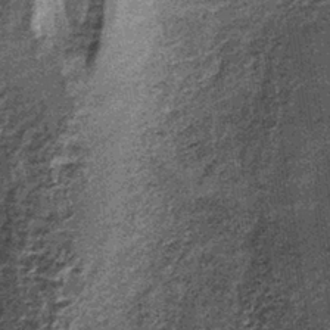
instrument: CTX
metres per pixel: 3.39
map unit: lHb
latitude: -38.6707
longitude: 66.7464
